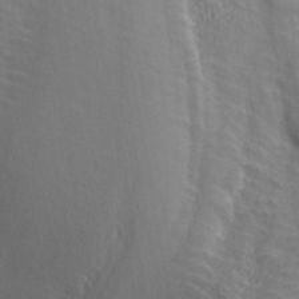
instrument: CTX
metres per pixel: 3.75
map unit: ANa
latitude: 42.2145
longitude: 52.9730
